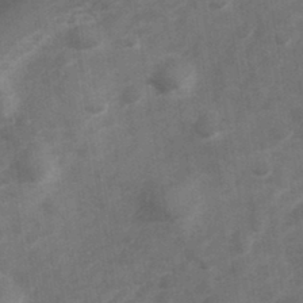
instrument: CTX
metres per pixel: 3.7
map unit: Hve
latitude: 32.7435
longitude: 151.6533
